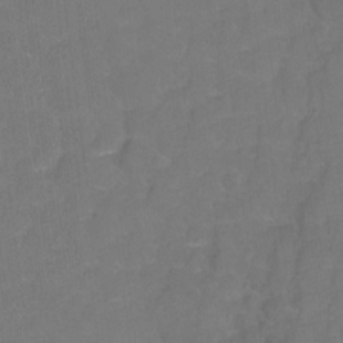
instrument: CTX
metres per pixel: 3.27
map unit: Hto
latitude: 3.2537
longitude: -33.0647
